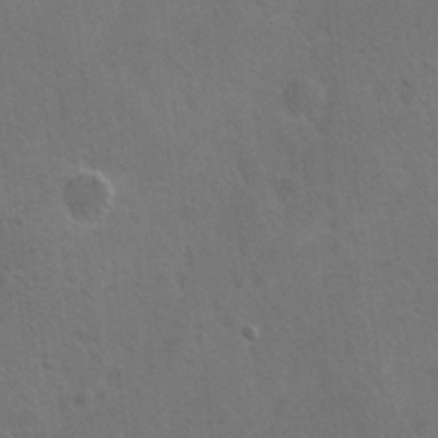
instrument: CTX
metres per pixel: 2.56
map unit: Ave
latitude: -0.0472
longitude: -113.2915
